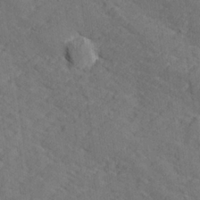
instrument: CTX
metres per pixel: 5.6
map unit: lHvf
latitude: 25.9717
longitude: 142.8785
